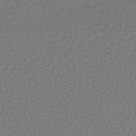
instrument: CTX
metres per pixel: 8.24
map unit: lHb
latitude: -38.3118
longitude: 62.8975
